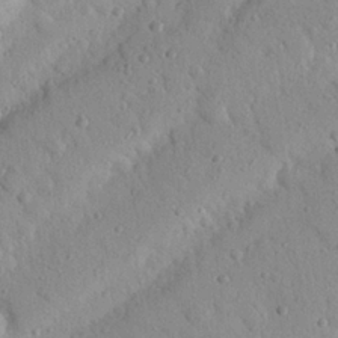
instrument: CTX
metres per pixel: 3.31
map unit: Nhu
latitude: 22.4979
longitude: -75.9528
